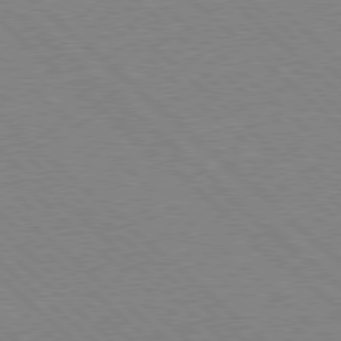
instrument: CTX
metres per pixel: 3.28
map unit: Hpe
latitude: 77.7827
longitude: -172.4034
